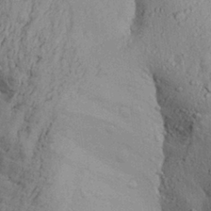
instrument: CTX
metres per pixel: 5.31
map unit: Aa
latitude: 28.8380
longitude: -134.3467
